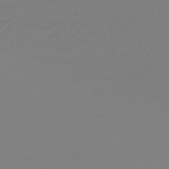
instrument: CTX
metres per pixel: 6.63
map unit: HNb
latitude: -49.1242
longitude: -50.5734
